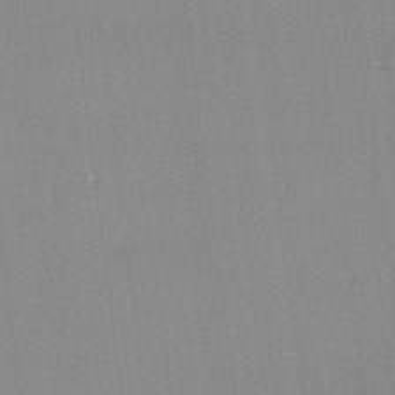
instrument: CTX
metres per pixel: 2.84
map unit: lHvf
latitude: -12.9731
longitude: -102.6868
